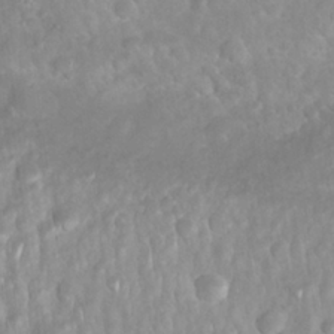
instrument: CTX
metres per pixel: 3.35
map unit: Nhu
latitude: 27.0648
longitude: -63.8206
